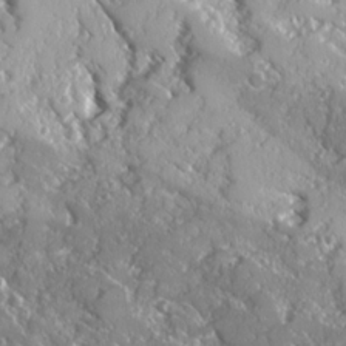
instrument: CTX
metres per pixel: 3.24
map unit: Ave
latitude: 16.4790
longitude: -130.3468
